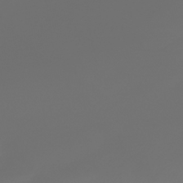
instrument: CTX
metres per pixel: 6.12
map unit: HNhu
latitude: -40.9353
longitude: 99.7855
